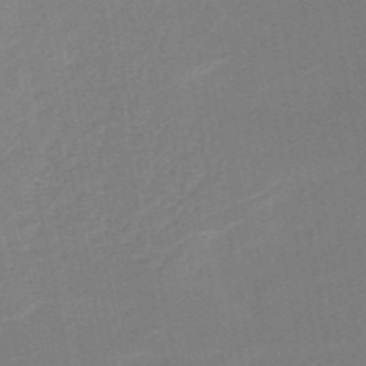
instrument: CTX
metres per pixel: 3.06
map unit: HNb
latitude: -51.7855
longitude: -48.4412
